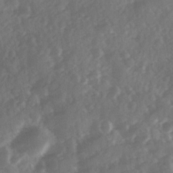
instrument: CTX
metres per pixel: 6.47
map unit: Ave
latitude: 11.5182
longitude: -102.7435
